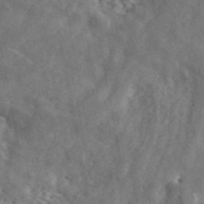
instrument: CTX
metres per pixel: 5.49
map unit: ANa
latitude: 44.8380
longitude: 47.2754
